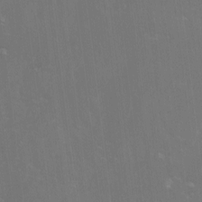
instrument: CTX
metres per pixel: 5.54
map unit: lHvf
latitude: -14.1606
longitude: -100.9325
